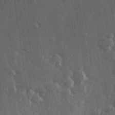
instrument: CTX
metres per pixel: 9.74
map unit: Hve
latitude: 26.7057
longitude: 147.3887
